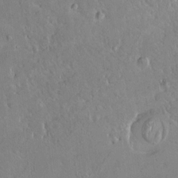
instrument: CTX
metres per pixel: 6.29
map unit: HNhu
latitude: 4.8947
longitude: 3.7288
